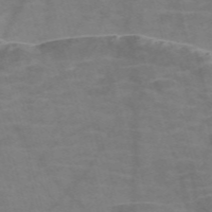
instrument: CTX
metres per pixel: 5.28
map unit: Nve
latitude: -58.4817
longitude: 64.0283
